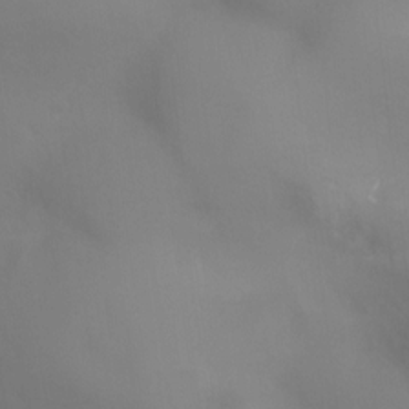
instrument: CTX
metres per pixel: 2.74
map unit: Ht
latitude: -11.2565
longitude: -27.8961
